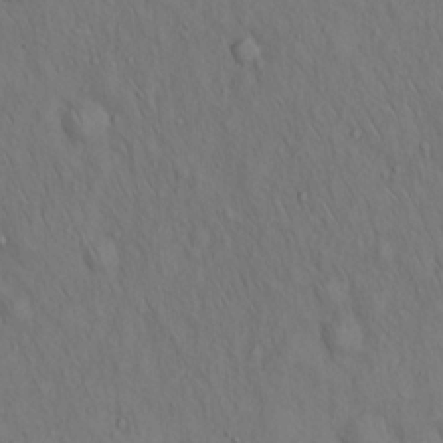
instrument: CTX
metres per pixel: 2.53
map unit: Hto
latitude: 14.6680
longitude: -59.9339
